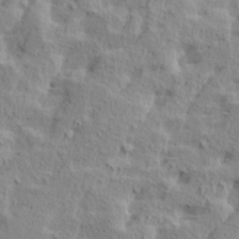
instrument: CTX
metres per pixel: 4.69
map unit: Ave
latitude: 15.6883
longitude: -137.8773
